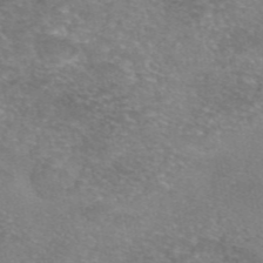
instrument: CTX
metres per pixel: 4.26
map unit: eAb
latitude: 46.0255
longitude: 102.8030
